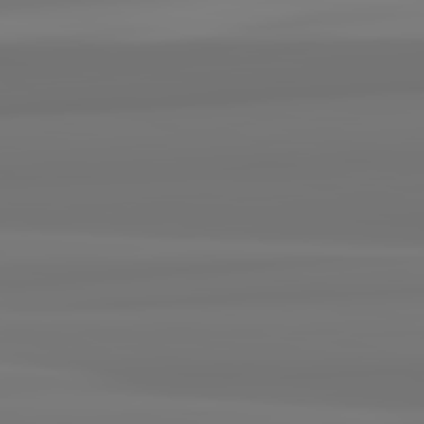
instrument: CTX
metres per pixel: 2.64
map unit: lApd
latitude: 82.2900
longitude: 171.8800
